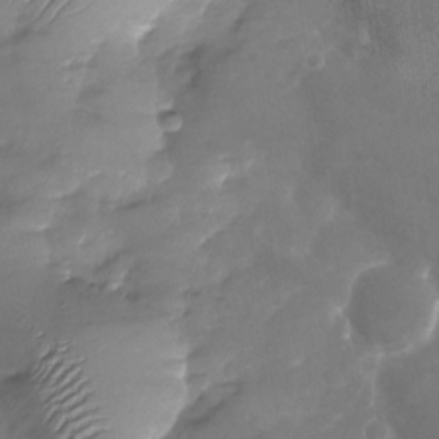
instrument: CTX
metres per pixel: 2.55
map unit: Nhu
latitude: -28.2928
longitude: -58.3278
